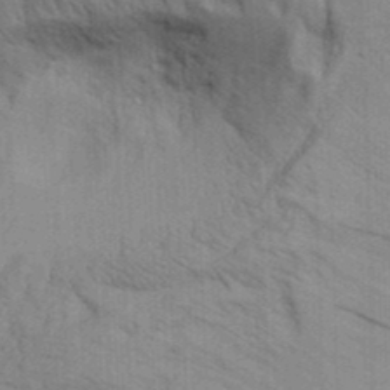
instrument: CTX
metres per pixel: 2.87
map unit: Aa
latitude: 30.5168
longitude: -135.0836
